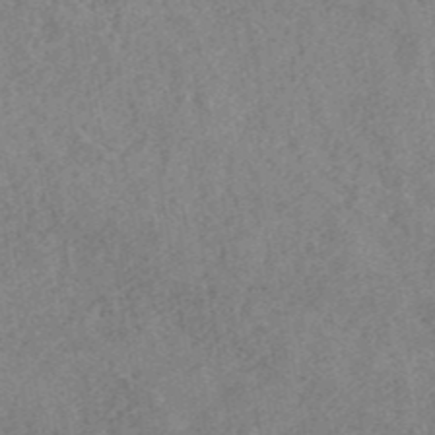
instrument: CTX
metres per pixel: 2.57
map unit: ANa
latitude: 43.0647
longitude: 26.8030
